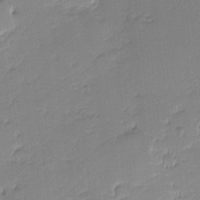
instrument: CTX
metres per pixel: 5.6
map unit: eHh
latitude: -1.6911
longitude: -86.0255
